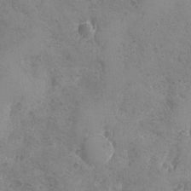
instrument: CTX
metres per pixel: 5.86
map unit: Ave
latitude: -8.2928
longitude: -118.8002
